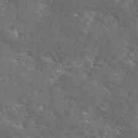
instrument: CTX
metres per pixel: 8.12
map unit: eAb
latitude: 45.8016
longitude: 125.2376
